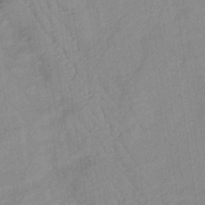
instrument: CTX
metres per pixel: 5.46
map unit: lHb
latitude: -34.1606
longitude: 71.7100
